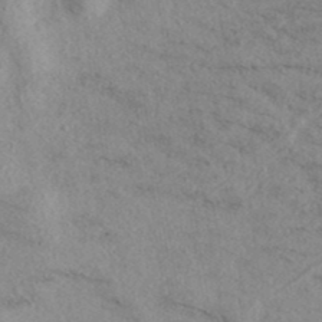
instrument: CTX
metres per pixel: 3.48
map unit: eAb
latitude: 38.9136
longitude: 112.9731
